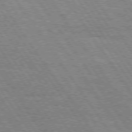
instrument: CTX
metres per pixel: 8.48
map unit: Hpe
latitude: 74.3845
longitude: -149.9339
